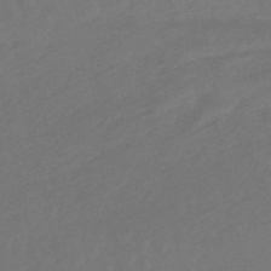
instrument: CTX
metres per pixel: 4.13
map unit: lHb
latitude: -50.5574
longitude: 81.2943
